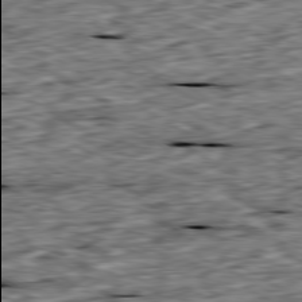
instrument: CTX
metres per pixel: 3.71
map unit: Ap
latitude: -80.2740
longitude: -89.9906
